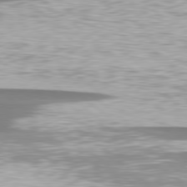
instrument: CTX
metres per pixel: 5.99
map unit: lApd
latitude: 78.9703
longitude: -88.9325
